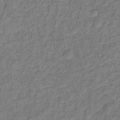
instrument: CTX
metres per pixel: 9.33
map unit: Ht
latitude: 12.1956
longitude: -40.1766
